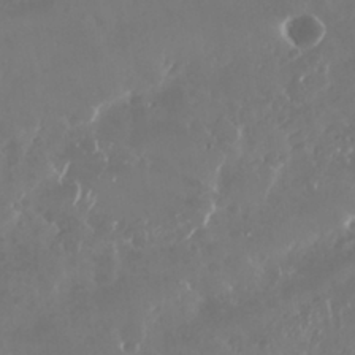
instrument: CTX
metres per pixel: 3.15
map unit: Nhu
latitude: 29.3859
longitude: -59.3293
